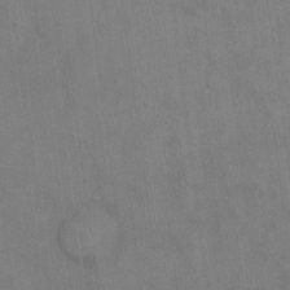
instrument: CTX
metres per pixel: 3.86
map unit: eHh
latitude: 14.6113
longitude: -62.4790
